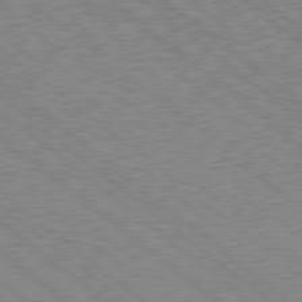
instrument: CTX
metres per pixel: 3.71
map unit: Hpe
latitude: 78.6491
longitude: -168.3656
